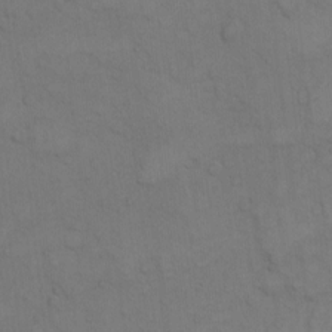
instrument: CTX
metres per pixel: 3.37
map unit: Hto
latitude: 7.1592
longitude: -60.7624
